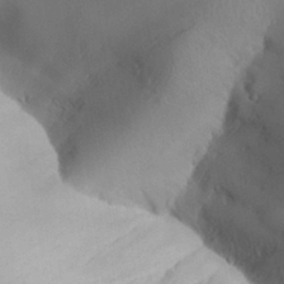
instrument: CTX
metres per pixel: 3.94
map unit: Aa
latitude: 32.0822
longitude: -141.0647
